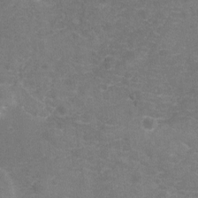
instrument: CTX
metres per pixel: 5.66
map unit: Nhu
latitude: -18.2550
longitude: -56.8380
